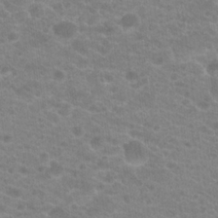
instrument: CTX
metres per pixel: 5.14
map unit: Hto
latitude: 20.1956
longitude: -37.5560
